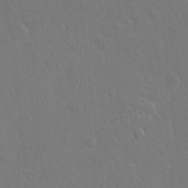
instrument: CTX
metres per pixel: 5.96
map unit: Hto
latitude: -4.1605
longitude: -35.7449
